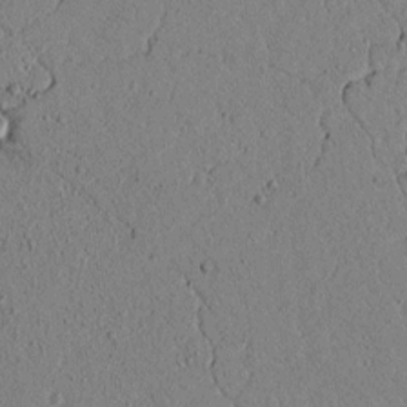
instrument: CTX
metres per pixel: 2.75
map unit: lAvf
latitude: 5.4237
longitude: 166.5007
